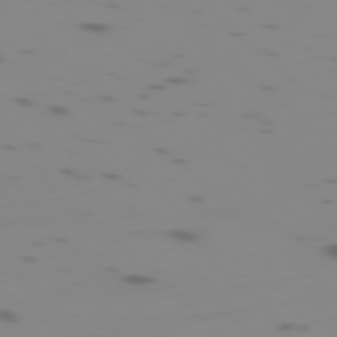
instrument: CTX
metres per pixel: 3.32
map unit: Ap
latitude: -77.9556
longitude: -65.2537
